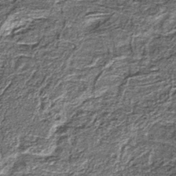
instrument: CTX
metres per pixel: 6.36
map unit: lHb
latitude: -39.8800
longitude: 65.1809
